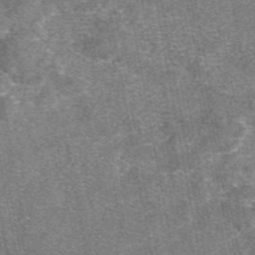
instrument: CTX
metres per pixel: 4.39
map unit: eAb
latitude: 47.6127
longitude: 106.9542
